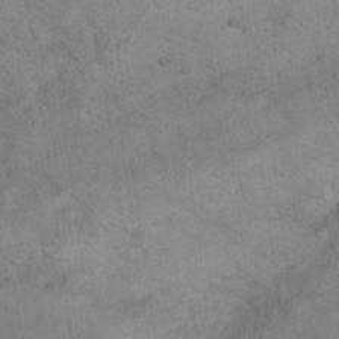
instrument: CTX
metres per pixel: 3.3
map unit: eHh
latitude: 21.3104
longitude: -61.0080
